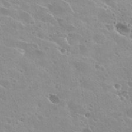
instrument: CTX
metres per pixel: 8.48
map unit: Hto
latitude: 27.5182
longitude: -40.7246
